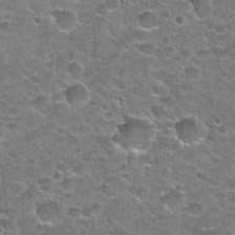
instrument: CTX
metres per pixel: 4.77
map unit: Hto
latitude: 21.1214
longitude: -48.7624
